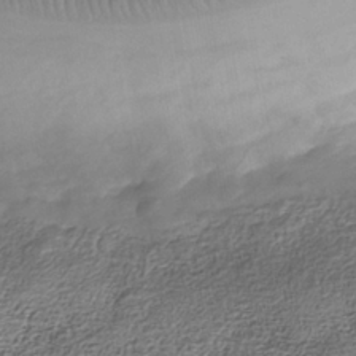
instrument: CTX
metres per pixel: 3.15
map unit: Nhe
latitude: -40.2739
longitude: -110.5168
